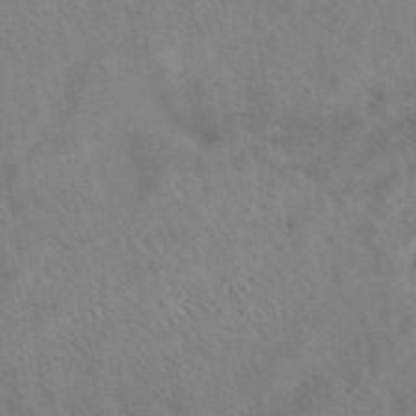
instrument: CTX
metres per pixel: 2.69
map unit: eAb
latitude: 42.4790
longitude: 109.2565
